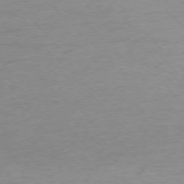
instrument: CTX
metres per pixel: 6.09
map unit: Ap
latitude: -77.1431
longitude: -93.1592
